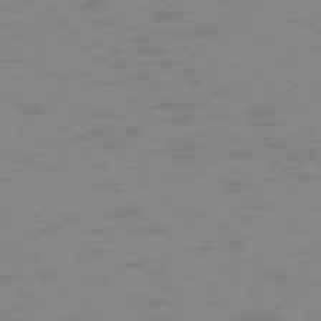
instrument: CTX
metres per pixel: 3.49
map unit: Ap
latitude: -76.4818
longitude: -65.1592
